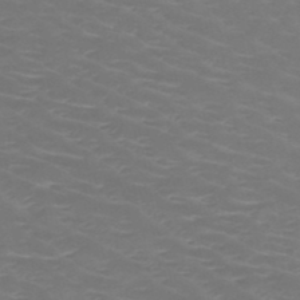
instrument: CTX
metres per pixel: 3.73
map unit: HNb
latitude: -48.9731
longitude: -46.7813
